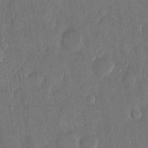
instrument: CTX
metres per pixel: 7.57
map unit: eHh
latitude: 14.1578
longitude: -68.7057
